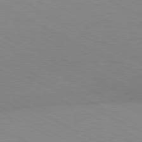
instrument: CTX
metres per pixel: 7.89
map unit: Hpe
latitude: -80.9920
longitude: 13.0109
